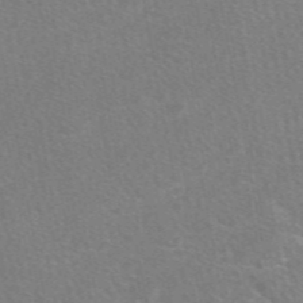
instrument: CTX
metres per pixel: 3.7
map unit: eAb
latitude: 48.4412
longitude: 119.3699
